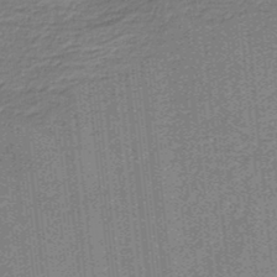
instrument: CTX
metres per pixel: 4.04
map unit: HNb
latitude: -37.2376
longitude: 57.4643
